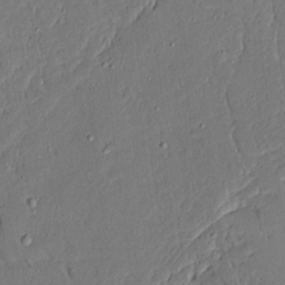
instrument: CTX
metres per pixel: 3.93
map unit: Ave
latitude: 15.0459
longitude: -140.1577
